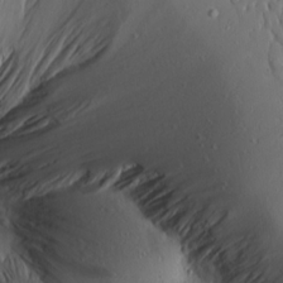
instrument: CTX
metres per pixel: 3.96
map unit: Ave
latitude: 15.7639
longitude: -140.7813
